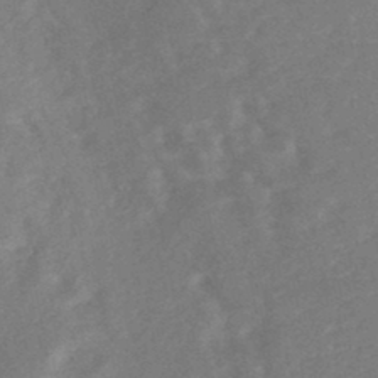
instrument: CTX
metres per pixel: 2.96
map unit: Nhe
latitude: -47.0486
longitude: -171.0269
